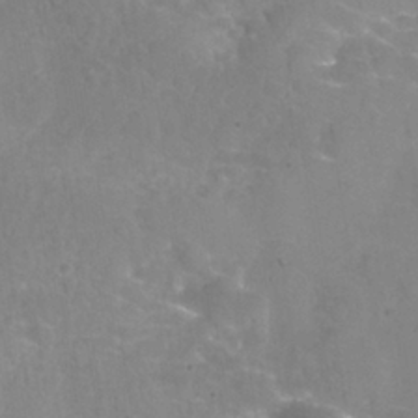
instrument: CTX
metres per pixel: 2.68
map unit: Nhu
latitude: 25.2159
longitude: -54.5923
